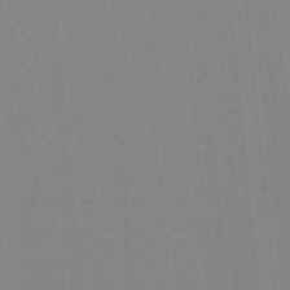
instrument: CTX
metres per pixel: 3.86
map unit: lHb
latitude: -48.9731
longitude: 81.2943
